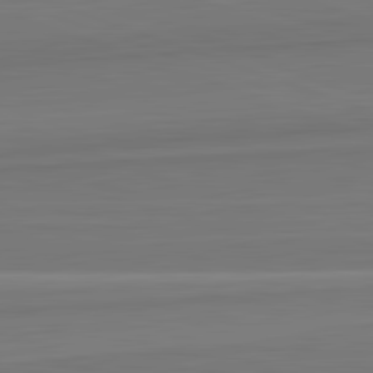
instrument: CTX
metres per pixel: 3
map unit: lApd
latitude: 82.6112
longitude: 169.4076
